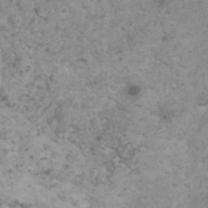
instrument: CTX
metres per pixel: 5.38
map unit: HNhu
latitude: 1.4237
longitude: 3.2187
